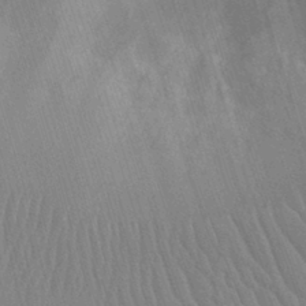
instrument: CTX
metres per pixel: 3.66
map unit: Nhu
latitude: -11.5021
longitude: -22.4223
